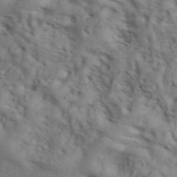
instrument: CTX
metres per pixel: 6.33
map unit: ANa
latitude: 42.7435
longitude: 55.3699
